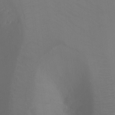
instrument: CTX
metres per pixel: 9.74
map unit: Ht
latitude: -3.3698
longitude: -25.2348
